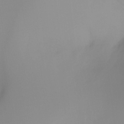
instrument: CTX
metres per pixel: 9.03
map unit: Ht
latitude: -17.1431
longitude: -46.6113
